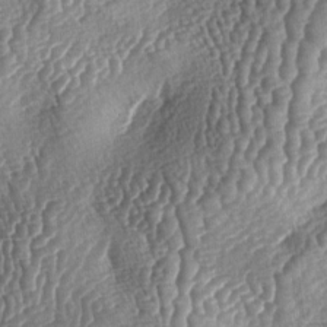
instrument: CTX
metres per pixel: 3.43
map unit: lAa
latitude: -5.6533
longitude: -127.8395
